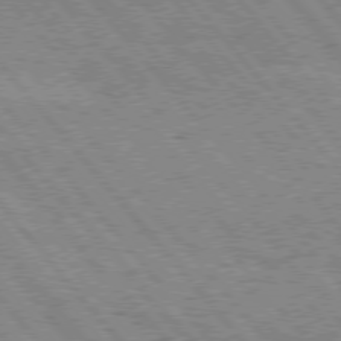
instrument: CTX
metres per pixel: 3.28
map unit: Hpe
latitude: 76.0255
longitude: -150.0822
